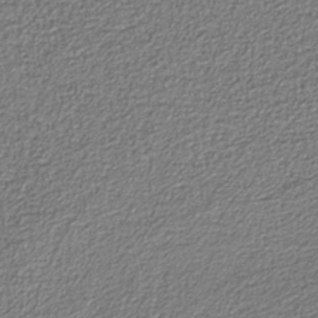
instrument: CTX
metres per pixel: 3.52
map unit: eAb
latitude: -39.1998
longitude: 51.7289
